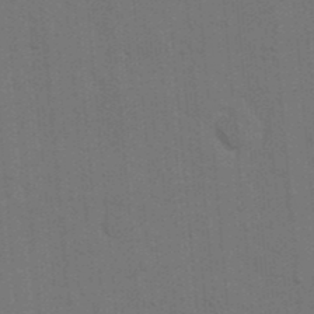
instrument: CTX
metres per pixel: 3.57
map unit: eHh
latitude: 19.6882
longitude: -63.9150
